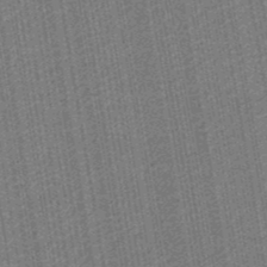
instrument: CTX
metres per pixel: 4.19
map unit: eHb
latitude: -30.2739
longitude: 70.4440
